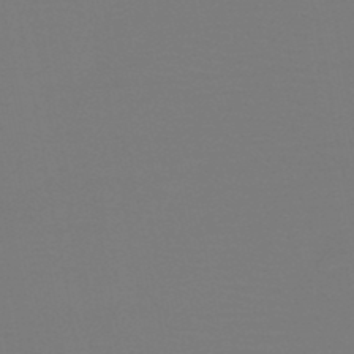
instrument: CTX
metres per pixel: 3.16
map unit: HNb
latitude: -46.6518
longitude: -44.2711
